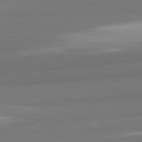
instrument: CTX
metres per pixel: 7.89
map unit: lApd
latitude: 82.3089
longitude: 153.5966
